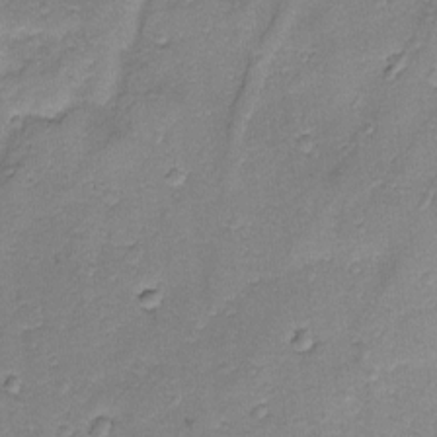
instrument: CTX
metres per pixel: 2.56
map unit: lAvf
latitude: -8.4629
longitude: -119.5371
